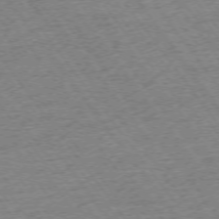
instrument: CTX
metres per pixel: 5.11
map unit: Ap
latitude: -74.6897
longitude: -88.5357
